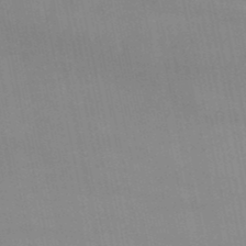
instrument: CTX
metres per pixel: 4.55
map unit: lHb
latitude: -49.4833
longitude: 70.9353
